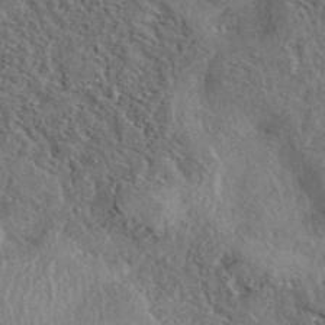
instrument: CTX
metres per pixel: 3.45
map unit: eAb
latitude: 40.3467
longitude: 107.9745
